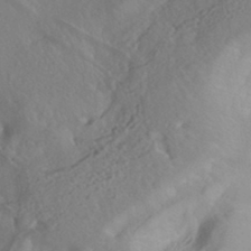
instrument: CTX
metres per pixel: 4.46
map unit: HNhu
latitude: -40.5385
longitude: 104.6329
